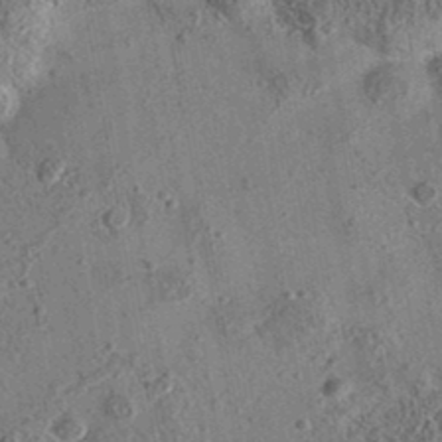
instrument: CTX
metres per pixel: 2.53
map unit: eAb
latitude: 35.8394
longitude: 110.5384
